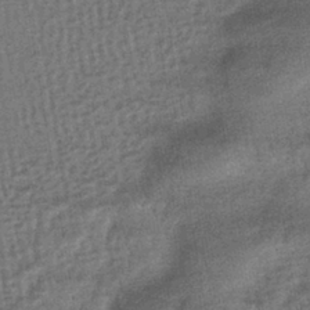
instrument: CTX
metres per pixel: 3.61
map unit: HNhu
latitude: -42.5195
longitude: 95.7099
